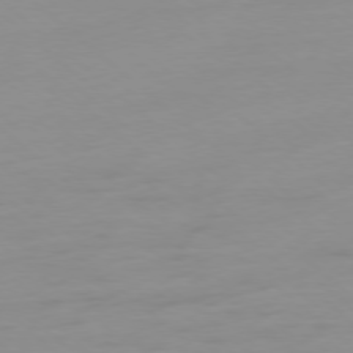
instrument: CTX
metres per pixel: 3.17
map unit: Ap
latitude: -78.1794
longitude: -67.0458
